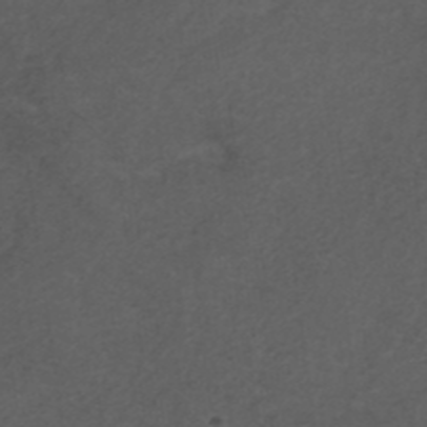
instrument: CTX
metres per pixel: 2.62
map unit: ANa
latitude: 42.0633
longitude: 27.8233
